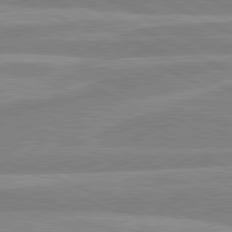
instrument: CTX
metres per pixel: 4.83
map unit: lApd
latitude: 80.7813
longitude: -169.7828
